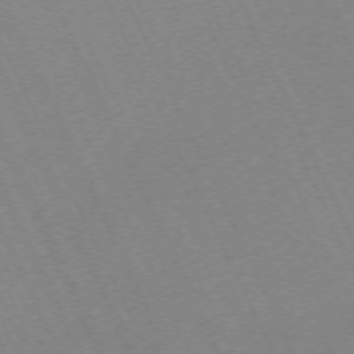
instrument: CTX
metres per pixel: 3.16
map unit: Hpe
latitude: -71.1809
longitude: 12.6708
